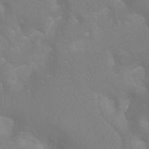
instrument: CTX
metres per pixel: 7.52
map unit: Ht
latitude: -9.7100
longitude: -34.0444
